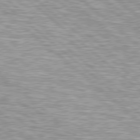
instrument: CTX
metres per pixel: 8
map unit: Hpe
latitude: 78.7624
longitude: -157.3481
